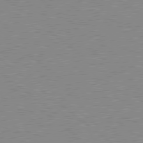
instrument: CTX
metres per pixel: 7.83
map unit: Hpe
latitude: 78.7247
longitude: -144.1389
